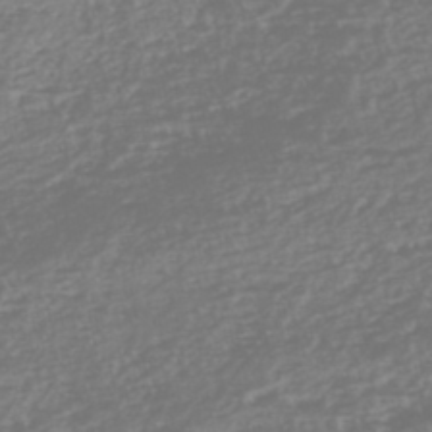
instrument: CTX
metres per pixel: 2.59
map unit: HNhu
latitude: -47.2376
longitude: 104.2739
